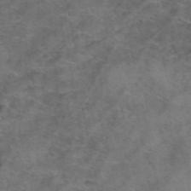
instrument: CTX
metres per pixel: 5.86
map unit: Hto
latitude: 39.5182
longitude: -41.4993
